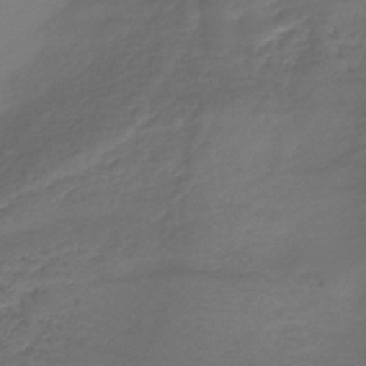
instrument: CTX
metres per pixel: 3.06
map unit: lHb
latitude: -39.4077
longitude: 73.4643
